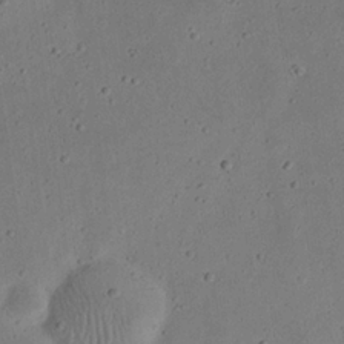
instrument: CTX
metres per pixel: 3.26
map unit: eHh
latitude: 23.6883
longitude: -69.1025
